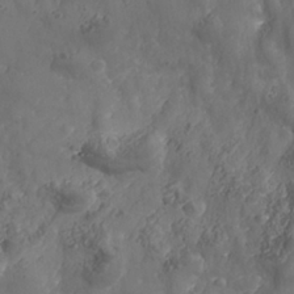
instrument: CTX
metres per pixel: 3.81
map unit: Nhe
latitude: -37.1620
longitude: 138.4629
